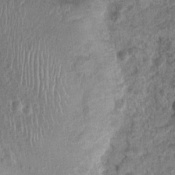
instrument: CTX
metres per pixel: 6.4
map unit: Nhu
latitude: 2.6301
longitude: -16.1955
